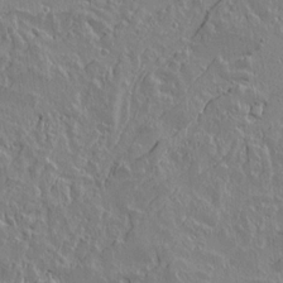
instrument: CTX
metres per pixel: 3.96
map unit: lAvf
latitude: 14.5357
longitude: -125.6505
